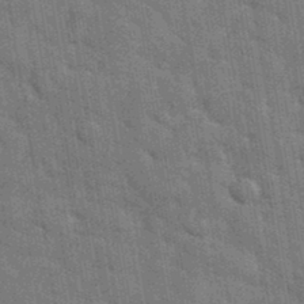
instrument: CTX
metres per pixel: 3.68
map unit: eHh
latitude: 36.9325
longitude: -65.9906
